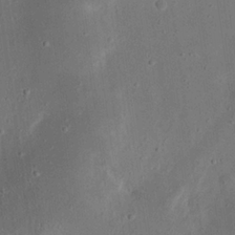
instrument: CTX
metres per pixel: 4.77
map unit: eHh
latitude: 23.3293
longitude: -69.1025
